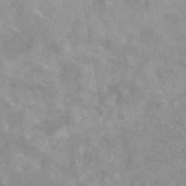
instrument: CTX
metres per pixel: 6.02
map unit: eAb
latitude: 45.2159
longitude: 125.1242
